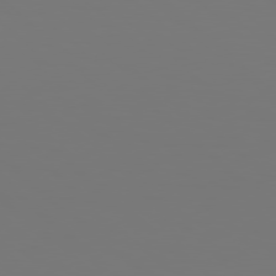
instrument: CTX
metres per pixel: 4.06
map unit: Hpe
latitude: 78.2523
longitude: -162.9892
